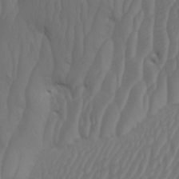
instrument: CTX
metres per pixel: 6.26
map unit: Htu
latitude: -3.8989
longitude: -73.4238
